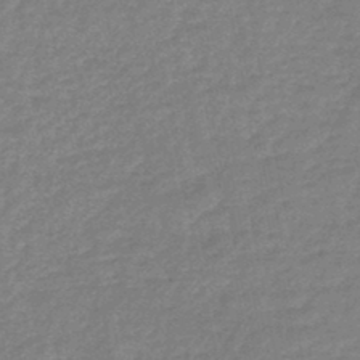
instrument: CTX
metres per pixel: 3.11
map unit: eHb
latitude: -46.1228
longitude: 80.3873
